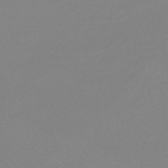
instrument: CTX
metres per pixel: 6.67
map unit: lHb
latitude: -45.2376
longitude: 64.9164
